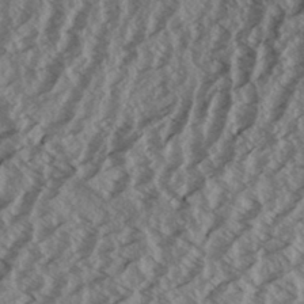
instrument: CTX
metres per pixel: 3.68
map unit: eHh
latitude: 33.7261
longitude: -140.3089
